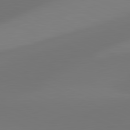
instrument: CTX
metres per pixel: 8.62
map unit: lApd
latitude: 81.6883
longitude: 128.3117
